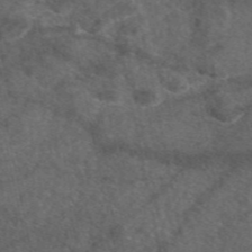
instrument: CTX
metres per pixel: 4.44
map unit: eAb
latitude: 47.5749
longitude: 111.3887
